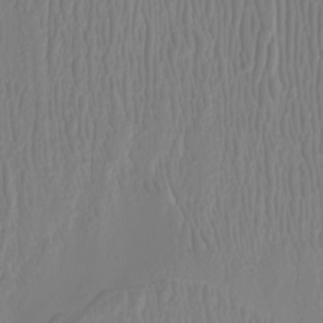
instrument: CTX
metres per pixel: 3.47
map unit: Nhu
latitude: -7.1809
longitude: -93.7638
